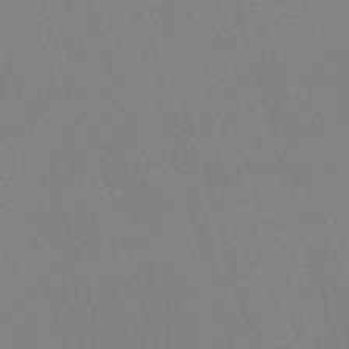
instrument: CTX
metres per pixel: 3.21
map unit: eHh
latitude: -62.3873
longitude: 50.3495
